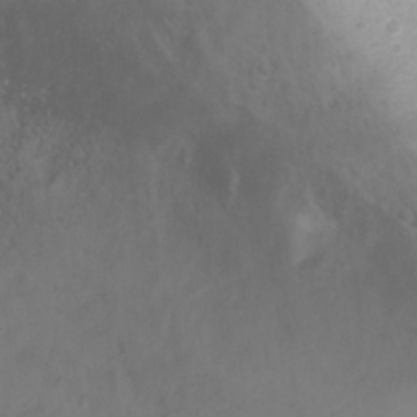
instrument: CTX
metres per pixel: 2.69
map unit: Ht
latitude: 2.8758
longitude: -34.4601
